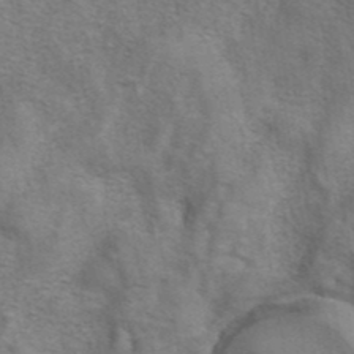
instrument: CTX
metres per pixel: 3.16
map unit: eAb
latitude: 41.4237
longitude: 105.6722
